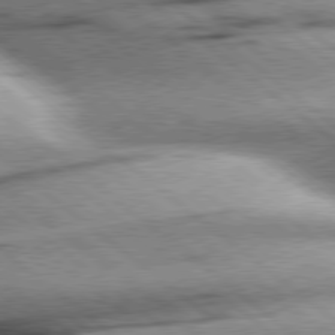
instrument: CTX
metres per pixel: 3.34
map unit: Hpe
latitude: 78.6491
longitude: -154.1011
